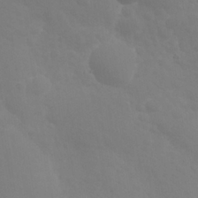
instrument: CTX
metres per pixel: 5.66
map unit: Nhu
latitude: 25.7071
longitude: -56.7624
